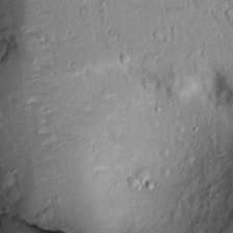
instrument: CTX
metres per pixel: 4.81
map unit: lAvf
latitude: 7.2159
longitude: 169.6910
